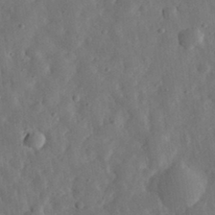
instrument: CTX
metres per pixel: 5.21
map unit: eHh
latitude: 31.7450
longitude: -78.4034
